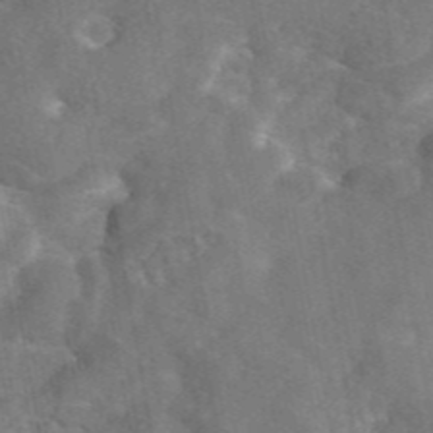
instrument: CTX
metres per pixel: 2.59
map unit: eAb
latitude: 45.7260
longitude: 116.7463
